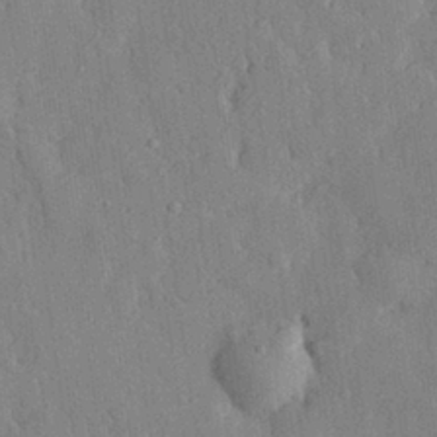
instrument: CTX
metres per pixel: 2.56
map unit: eHh
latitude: 29.0269
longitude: -77.1214
